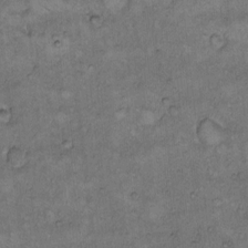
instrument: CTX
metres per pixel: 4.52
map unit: Hto
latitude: 9.1214
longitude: -59.8017
